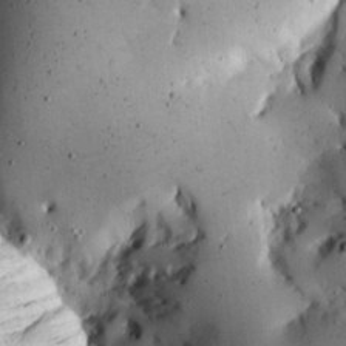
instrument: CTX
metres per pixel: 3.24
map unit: eHh
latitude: 24.2711
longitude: -89.7261
